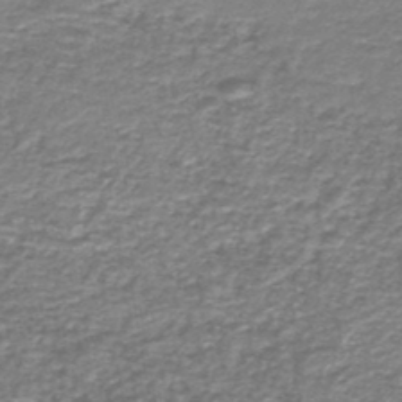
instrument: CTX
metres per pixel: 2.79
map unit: HNb
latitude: -44.6707
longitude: 50.5574
